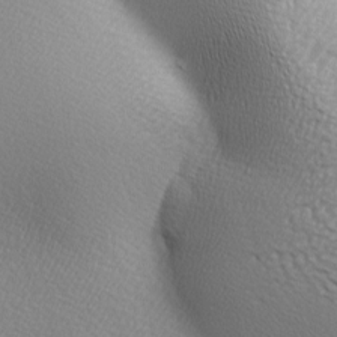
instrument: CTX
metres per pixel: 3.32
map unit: lAa
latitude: -5.6533
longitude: -121.8773
